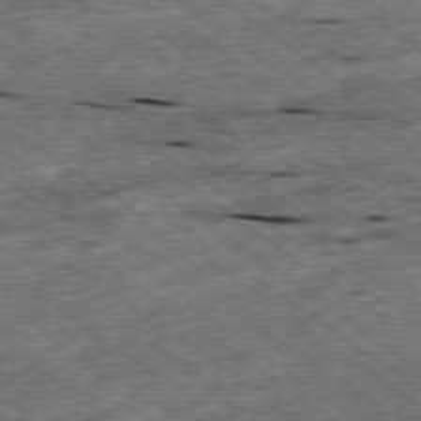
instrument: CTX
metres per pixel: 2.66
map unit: Ap
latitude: -79.3320
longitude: -87.9150
